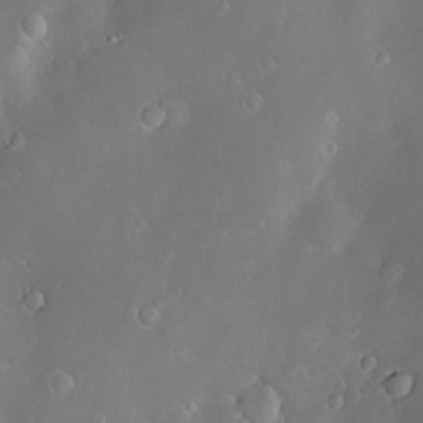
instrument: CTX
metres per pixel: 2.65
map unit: Hve
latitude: -10.7274
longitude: 174.9352
